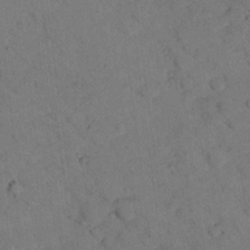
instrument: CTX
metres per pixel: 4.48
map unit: lHvf
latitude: 13.1403
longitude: 178.3684
